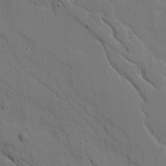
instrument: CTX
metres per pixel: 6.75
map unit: Ave
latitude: 18.4790
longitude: -128.7057
